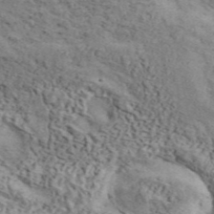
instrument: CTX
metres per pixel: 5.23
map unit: ANa
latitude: 45.5560
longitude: 45.0675
